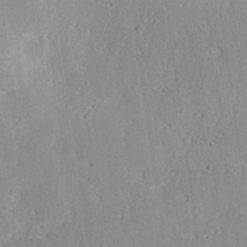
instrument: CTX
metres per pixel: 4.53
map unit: Hve
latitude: 26.1200
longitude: -94.2334
